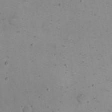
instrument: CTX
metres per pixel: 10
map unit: eHh
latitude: 20.5357
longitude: -62.8758
